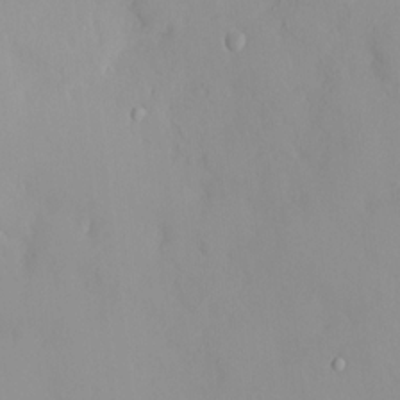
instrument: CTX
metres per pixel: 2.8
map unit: HNhu
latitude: 2.9891
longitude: 7.1053
